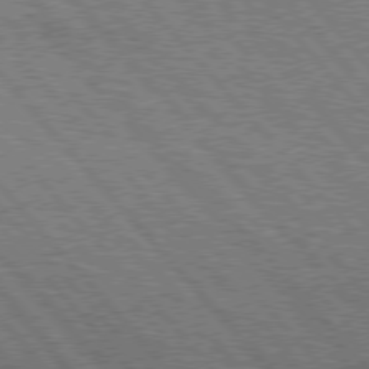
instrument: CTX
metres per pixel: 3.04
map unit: Hpe
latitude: 76.5168
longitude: -167.4615
